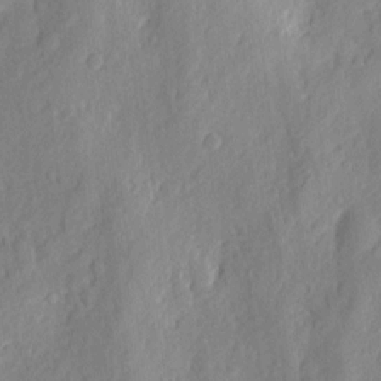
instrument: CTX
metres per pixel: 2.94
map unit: eHh
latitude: 7.2915
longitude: -75.1970
